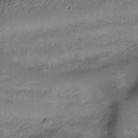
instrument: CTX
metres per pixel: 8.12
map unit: Hto
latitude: -6.8597
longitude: -44.6679
